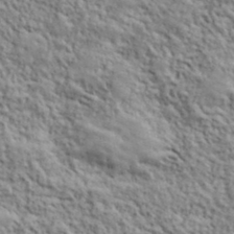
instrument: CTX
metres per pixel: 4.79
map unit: lHvf
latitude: 39.4426
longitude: -89.2348
